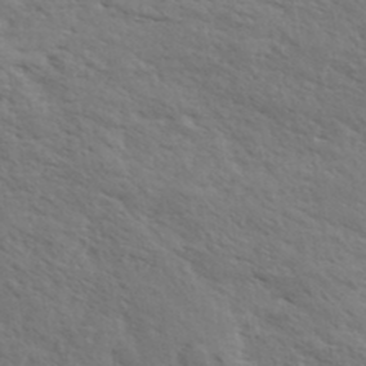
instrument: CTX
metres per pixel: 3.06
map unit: eHh
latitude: 35.9528
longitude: -139.9906
